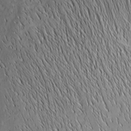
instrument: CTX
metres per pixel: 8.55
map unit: Nhu
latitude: -4.3873
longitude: -150.4790
